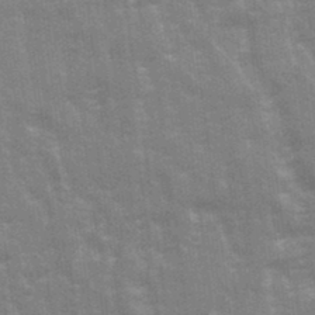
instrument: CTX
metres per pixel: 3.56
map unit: Ave
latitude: 21.8017
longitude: -133.5182
